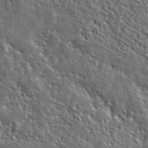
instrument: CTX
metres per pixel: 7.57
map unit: ANa
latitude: 40.8380
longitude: -86.8191
